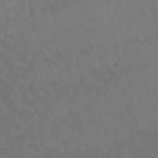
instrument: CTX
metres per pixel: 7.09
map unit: lHb
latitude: -46.2361
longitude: 77.0864
